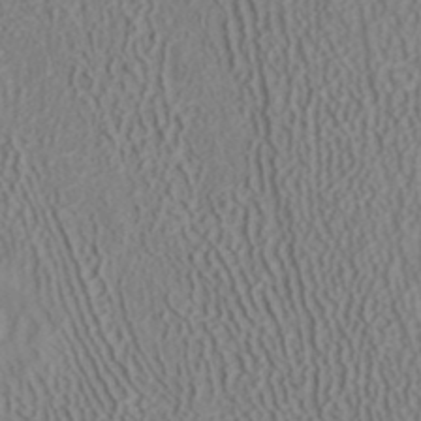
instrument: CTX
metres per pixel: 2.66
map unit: ANa
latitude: 41.1781
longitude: 27.3509
